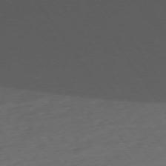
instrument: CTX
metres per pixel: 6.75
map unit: Ap
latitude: -74.5007
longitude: -81.0269
